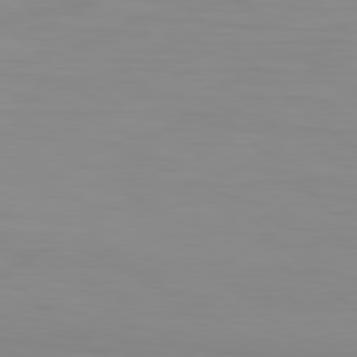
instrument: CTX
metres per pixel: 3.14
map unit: Hpe
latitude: 77.8583
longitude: -124.3089
